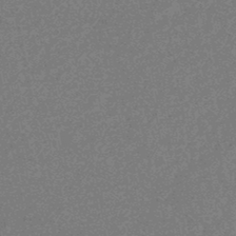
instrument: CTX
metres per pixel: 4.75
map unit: HNhu
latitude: -46.2172
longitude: 99.6344
